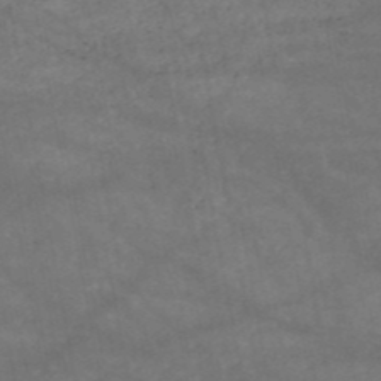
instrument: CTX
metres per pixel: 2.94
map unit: HNb
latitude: -51.4265
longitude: -39.4615
